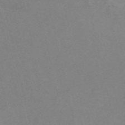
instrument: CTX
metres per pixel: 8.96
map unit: HNb
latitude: -54.2362
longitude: -47.7261
